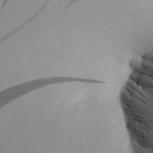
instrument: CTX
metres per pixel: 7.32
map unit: Aa
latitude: 26.2334
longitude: -142.7624
